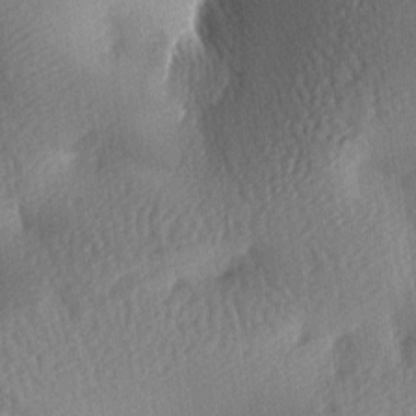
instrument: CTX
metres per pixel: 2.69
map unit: lAa
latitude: -8.4818
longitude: -127.5938
